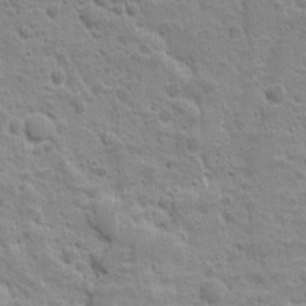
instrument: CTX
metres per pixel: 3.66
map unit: Ave
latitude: 10.3278
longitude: -104.4412
